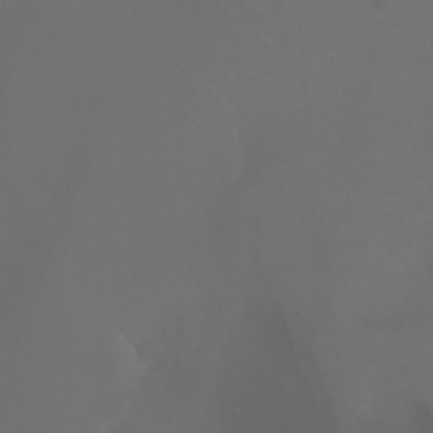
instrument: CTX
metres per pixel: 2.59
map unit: Aa
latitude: -6.6518
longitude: -72.3468
